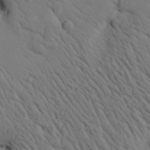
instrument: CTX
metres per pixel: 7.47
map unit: Htu
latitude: 3.1025
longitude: 178.1417
